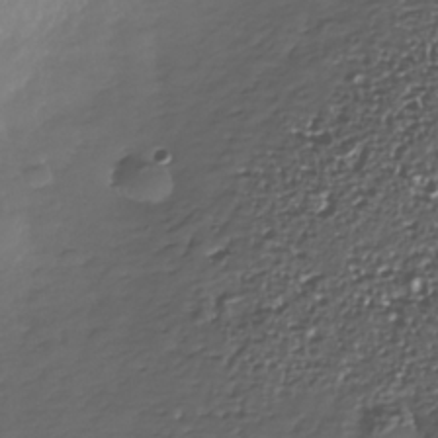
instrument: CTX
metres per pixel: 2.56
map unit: Nhe
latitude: -34.5574
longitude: -88.7625
